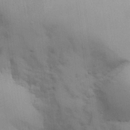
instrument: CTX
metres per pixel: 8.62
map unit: Nhu
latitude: 26.6113
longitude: -68.3467
